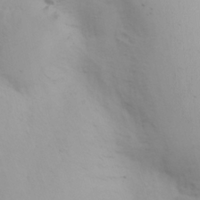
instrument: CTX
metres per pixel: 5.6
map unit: Nhu
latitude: -3.1431
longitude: -73.4805
